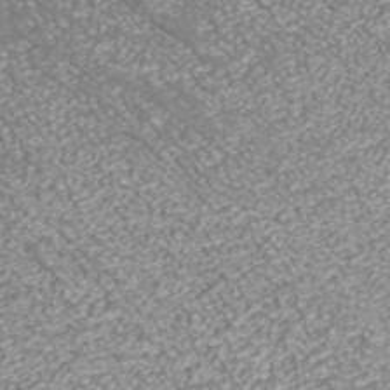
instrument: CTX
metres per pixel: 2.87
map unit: ANa
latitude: 41.2159
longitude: 27.7855
